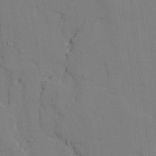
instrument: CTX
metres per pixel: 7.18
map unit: lAvf
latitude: 25.3292
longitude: -109.6316
